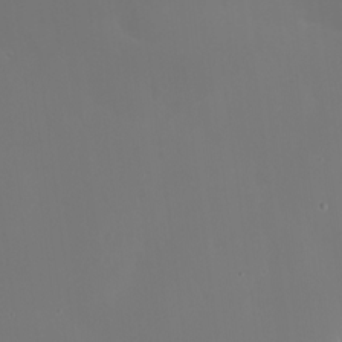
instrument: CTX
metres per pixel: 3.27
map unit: HNhu
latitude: 5.9906
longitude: 13.9556
